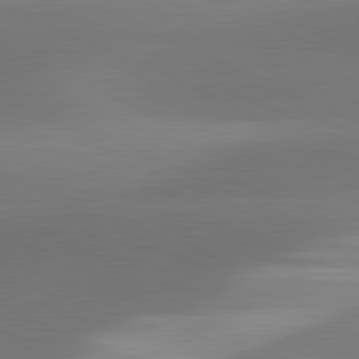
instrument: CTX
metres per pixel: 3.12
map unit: lApd
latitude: 81.3104
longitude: 130.6707
